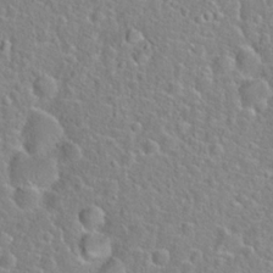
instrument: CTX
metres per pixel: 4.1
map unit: Hto
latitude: 22.5924
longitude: -46.7247
